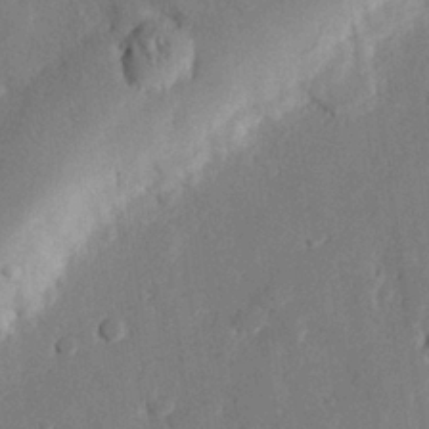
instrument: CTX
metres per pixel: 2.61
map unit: eHh
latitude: 27.0459
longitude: -80.6679
